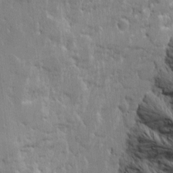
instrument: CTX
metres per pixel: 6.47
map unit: Htu
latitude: 1.5371
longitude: -178.4790
